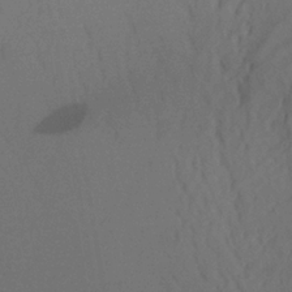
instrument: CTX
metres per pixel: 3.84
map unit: lHb
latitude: -33.6911
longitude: 67.4643
